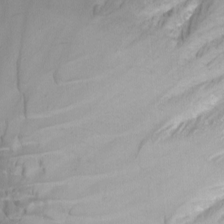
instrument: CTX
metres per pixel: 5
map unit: Ave
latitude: -8.5763
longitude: -122.4790
